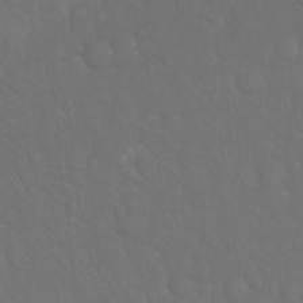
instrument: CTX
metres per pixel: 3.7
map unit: Hto
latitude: -8.2550
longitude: -45.7827
